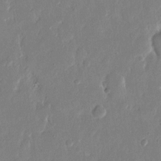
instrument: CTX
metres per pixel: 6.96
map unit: eHh
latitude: 14.4601
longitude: -70.0633
